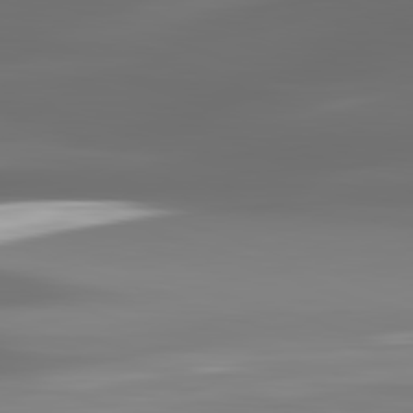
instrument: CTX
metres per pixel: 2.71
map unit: lApd
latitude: 82.7057
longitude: -135.9717
